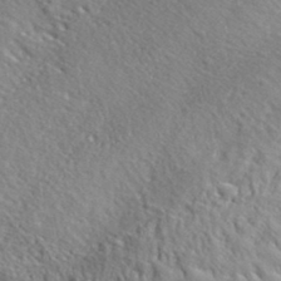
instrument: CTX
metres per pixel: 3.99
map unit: lHvf
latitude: 36.4034
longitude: -87.2348
